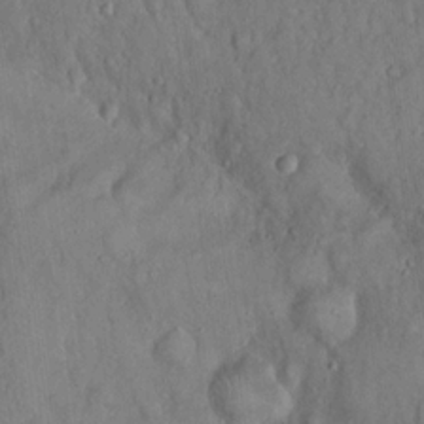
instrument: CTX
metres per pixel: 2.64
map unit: Hto
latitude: 18.1011
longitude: -60.8191
